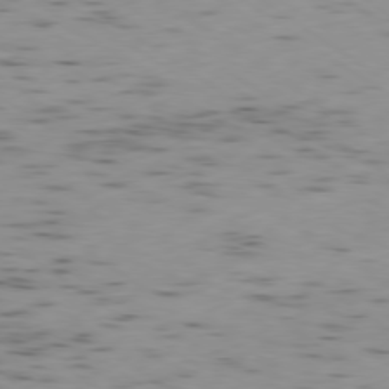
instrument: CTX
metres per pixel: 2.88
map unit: Ap
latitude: -79.2565
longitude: -72.3846
